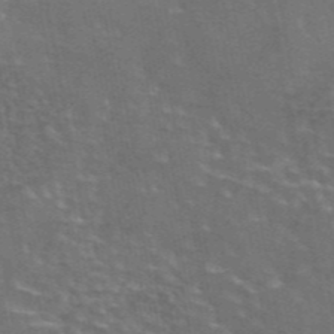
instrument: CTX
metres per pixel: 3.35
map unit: eAb
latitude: 44.6868
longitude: 107.4266
